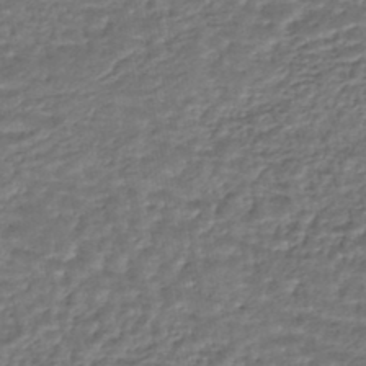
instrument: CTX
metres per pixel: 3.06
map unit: HNhu
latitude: -45.7289
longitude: 96.1228
